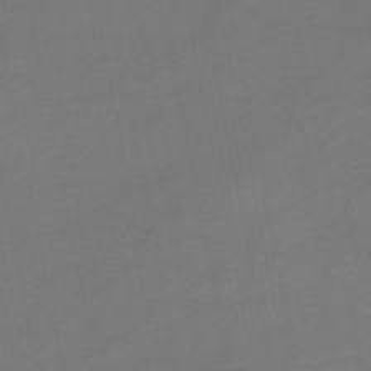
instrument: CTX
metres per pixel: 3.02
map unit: HNhu
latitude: -48.6141
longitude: 100.7274
